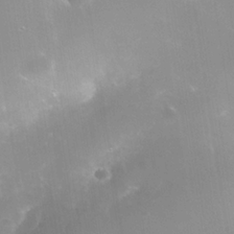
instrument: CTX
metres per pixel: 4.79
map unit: Nhe
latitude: -36.5195
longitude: -118.1011
